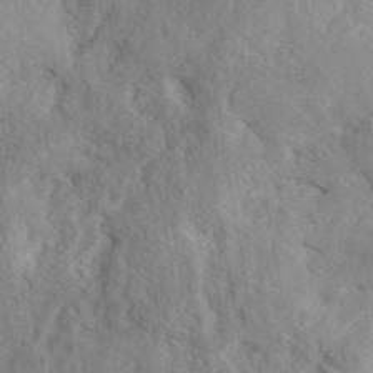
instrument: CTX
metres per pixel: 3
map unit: ANa
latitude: 42.0255
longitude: 52.3684
